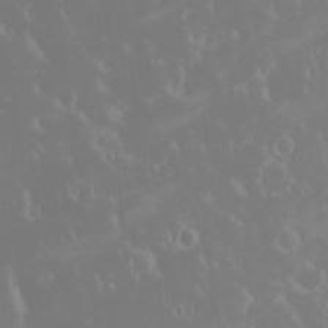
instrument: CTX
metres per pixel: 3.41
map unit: eHh
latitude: -2.1227
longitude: 20.1605
